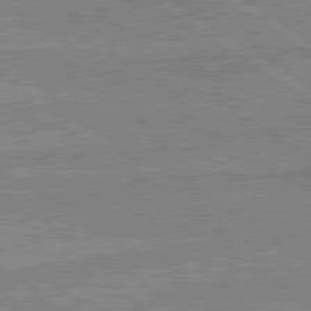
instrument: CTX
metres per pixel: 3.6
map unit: lApd
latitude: 80.2145
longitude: -174.4790
